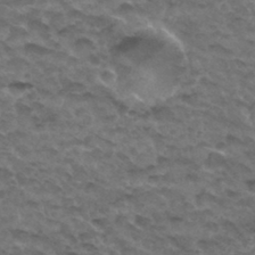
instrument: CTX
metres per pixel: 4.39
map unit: Hto
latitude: 32.3845
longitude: -48.2334
